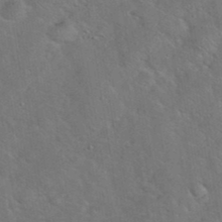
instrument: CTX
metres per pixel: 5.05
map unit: eHh
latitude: 38.0444
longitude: -65.4993
